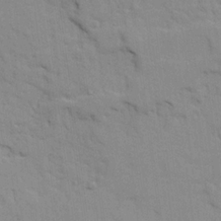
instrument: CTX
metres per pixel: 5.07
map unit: Ave
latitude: 21.8206
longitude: -130.1956
